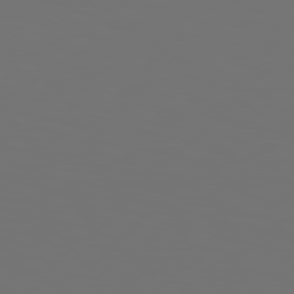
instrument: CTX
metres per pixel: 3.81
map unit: Hpe
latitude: 78.3656
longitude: -177.1403
